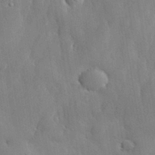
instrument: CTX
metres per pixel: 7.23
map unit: lHvf
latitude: 33.6694
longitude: -91.4426
